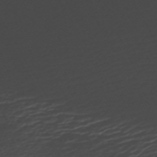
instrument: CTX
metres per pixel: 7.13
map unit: ANa
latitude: -44.9164
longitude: 104.8786
